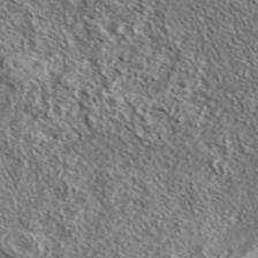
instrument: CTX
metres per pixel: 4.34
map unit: lHvf
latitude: 42.5546
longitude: -88.5357
